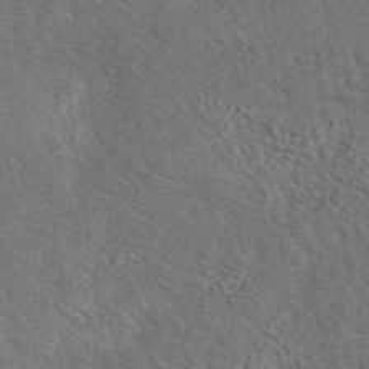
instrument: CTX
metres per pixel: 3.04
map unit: eAb
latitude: 43.4427
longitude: 110.5573
